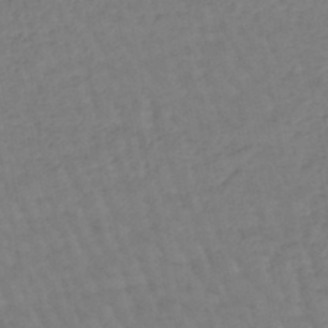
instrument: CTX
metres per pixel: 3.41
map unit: eHb
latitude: -45.8989
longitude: 80.7463
